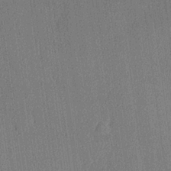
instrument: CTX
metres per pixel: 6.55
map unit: lHvf
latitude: 20.5735
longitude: 141.1998
